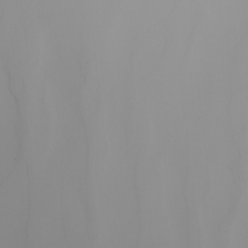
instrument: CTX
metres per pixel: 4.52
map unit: Nhu
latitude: -4.7085
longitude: -93.2159
